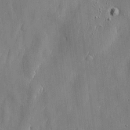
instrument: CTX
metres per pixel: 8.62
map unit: Htu
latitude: -6.5951
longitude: 175.5777
